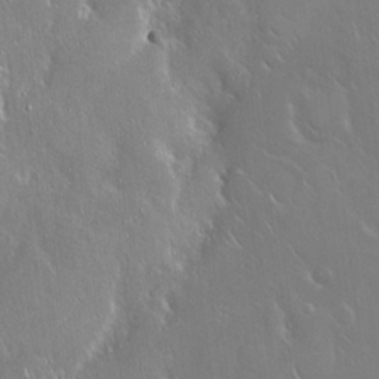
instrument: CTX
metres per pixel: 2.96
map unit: Hto
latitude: 18.4412
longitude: -56.6868
